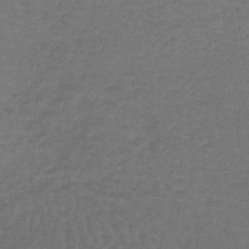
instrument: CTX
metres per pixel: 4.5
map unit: lHb
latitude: -43.2753
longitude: 66.4062
